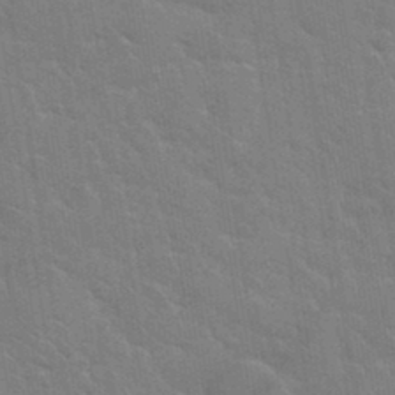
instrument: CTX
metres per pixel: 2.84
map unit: Hto
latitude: 34.5734
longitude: -51.8772
